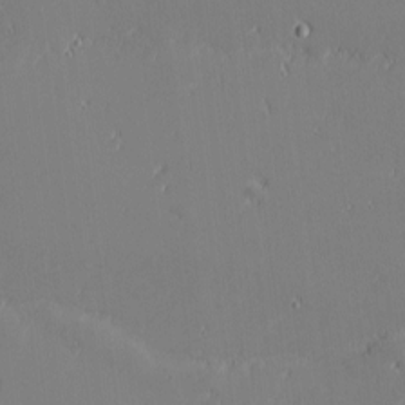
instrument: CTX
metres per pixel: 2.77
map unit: eHh
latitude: -3.2375
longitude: -81.4426
